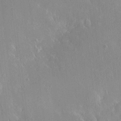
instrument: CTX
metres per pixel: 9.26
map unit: HNhu
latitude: 5.3671
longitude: 3.6154
